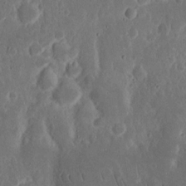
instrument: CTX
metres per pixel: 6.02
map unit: Nhu
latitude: 13.9528
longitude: -73.8395
